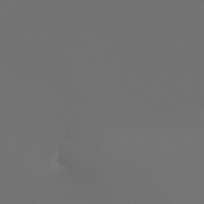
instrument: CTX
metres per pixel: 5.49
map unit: Aa
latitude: -6.8408
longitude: -72.8758
